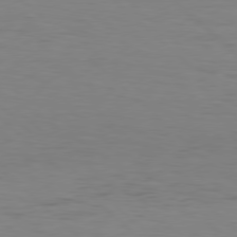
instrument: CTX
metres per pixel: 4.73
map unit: Hpe
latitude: 77.8394
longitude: -125.6882
